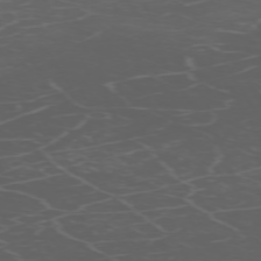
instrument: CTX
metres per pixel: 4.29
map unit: Hpe
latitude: -72.5385
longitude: 8.9542
